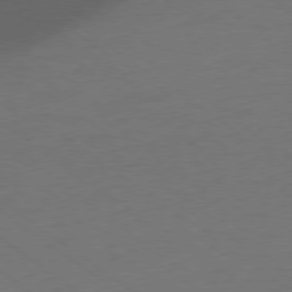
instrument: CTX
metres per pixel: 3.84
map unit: Ap
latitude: -78.9352
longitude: -55.4237
